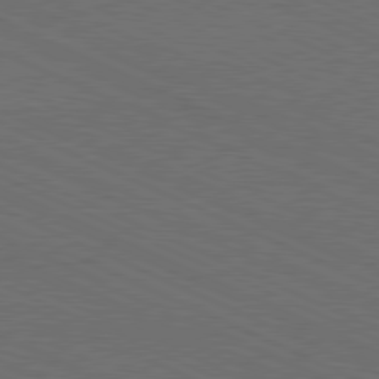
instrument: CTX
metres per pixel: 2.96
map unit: Hpe
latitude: -81.8989
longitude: 18.8786
